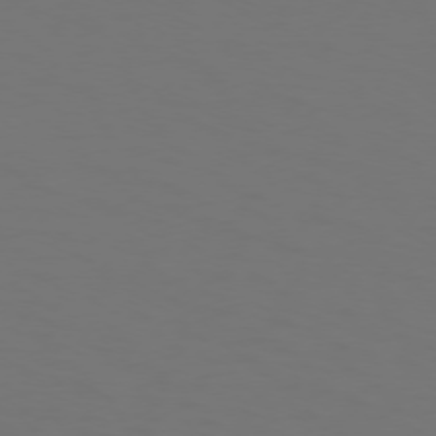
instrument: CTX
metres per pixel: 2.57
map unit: Hpe
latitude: 73.8584
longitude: -125.4804
